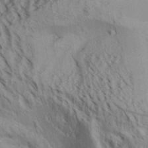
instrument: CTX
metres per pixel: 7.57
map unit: Aa
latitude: 30.3279
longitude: -138.2900
